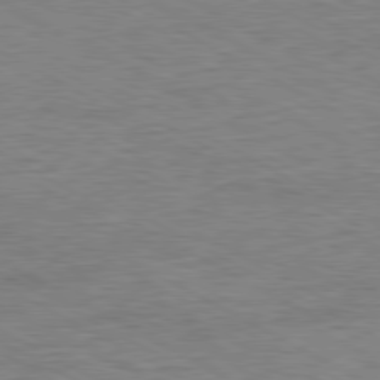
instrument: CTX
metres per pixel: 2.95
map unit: Ap
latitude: -80.8597
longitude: -86.8002
